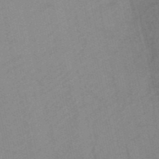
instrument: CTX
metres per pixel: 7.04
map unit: HNb
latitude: -52.9163
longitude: -47.5371
